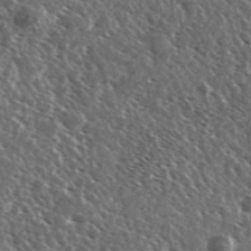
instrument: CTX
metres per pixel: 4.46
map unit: Ave
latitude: 37.2537
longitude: -108.9324
